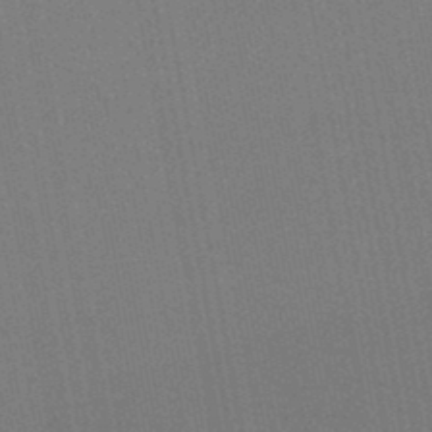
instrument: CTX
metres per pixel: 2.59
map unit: eHb
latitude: -48.1417
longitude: 88.8408
